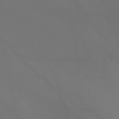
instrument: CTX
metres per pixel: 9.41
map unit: Htu
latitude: -10.3117
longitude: -75.0081
